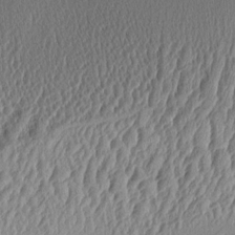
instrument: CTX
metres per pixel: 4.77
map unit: Aa
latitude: 9.4049
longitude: -129.2159
